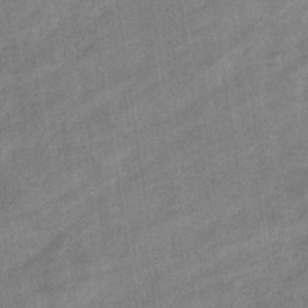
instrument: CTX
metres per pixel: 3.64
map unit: eHb
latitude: -35.9178
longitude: 77.9367
